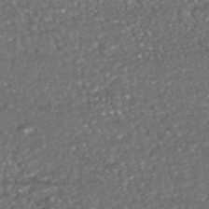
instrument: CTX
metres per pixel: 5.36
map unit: HNhu
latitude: -46.2361
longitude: 105.0864
